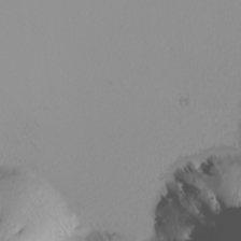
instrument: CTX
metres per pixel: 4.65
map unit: Nhu
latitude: -8.3306
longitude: -95.8584
